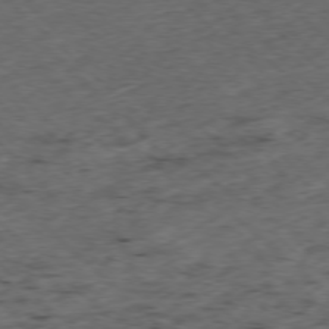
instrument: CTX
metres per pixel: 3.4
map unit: Ap
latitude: -77.5210
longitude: -60.4034
